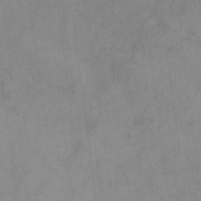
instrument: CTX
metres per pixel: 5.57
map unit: eHh
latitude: -8.1795
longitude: -68.2333
